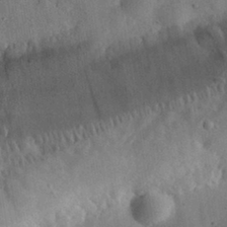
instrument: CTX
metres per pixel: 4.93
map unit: eHh
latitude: 31.7828
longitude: -75.9528
